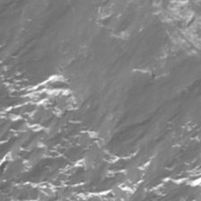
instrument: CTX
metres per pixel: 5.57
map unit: Htu
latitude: -13.4266
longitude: -45.2726
